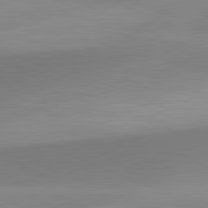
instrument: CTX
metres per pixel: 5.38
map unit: lApd
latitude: 81.7450
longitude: 130.1228
